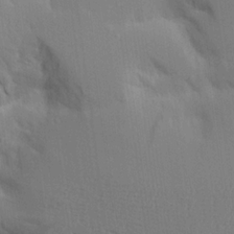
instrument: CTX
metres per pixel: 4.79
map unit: Aa
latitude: 16.2900
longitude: -148.8569
